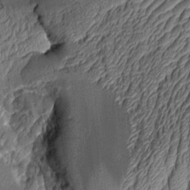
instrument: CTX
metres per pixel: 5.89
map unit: Aa
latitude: 8.1389
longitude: -128.3656
